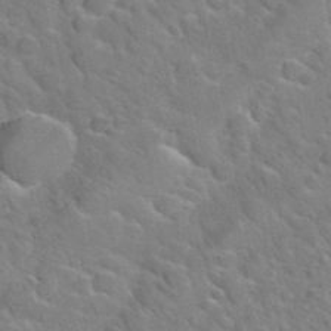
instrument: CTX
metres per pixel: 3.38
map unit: Hto
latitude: 35.1970
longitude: -49.1025
